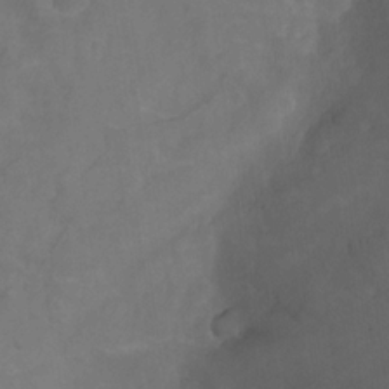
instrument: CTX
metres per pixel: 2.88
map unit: Nhu
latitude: -13.5588
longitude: -71.5749
